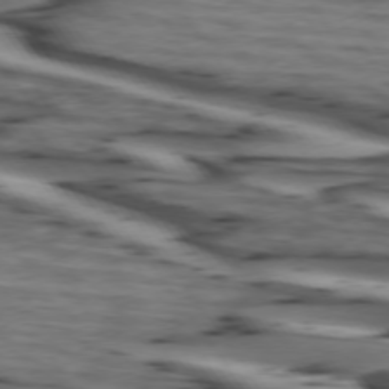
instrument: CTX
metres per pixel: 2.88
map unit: lApd
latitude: 74.4601
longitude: -71.8583
